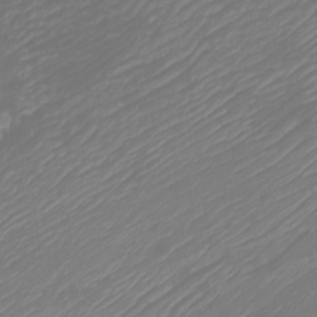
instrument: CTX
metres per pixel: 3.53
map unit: Htu
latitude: -6.3684
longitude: -74.2334
